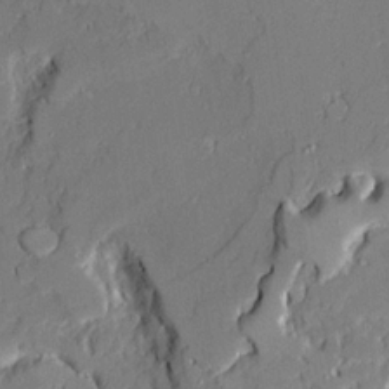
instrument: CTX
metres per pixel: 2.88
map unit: Ave
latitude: 21.2915
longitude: -128.3845
